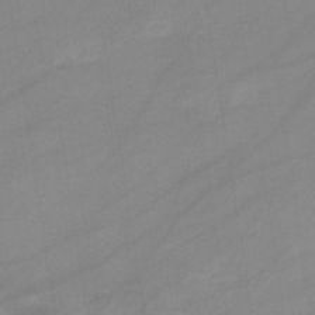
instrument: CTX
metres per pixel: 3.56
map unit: eHb
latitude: -33.8989
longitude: 72.6896
